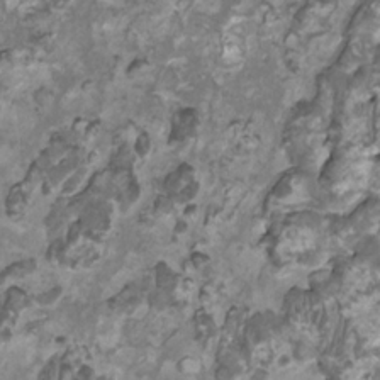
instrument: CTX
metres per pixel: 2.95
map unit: HNhu
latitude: 1.4426
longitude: -0.8191
